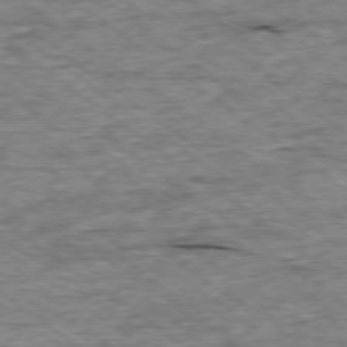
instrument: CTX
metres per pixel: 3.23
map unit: Ap
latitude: -78.8408
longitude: -85.7828
